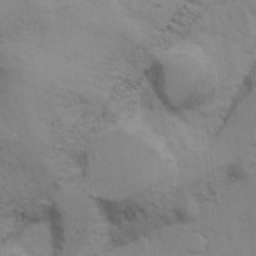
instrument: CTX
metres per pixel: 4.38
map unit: Ave
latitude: 13.8017
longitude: -102.9325
